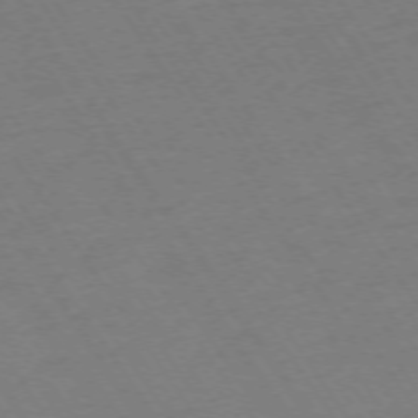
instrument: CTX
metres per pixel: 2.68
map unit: Ap
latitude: -73.8800
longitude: -71.1025
